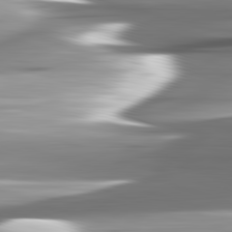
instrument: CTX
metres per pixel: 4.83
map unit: lApd
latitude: 82.5923
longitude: -141.4237
